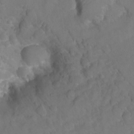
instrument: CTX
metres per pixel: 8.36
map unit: Hto
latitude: 6.5735
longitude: -31.2915
